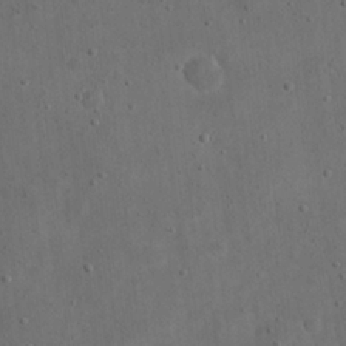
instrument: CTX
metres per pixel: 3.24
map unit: eHh
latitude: 23.3859
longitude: -67.0458
